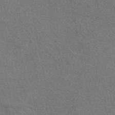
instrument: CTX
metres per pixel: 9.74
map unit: eAb
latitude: 48.7435
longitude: 115.7477
